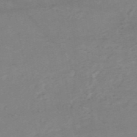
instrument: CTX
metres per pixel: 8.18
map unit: HNb
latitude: -54.9353
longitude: -44.3467
